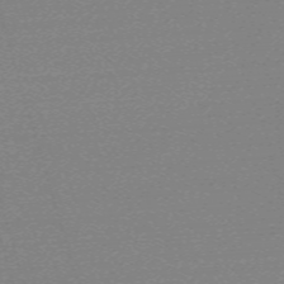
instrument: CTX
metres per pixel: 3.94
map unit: eHh
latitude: -62.0283
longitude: 52.5384
